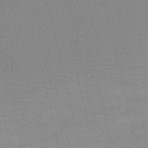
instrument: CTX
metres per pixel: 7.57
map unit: HNb
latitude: -52.5762
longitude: -47.1592
